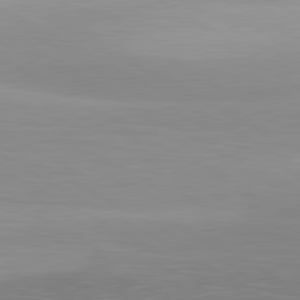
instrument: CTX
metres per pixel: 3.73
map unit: lApd
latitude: 80.6679
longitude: 123.5210
